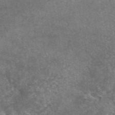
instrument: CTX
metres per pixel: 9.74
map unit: eAb
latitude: 46.3279
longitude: 123.5966
